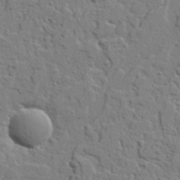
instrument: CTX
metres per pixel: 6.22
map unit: lAvf
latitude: 22.8758
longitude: -110.3090
